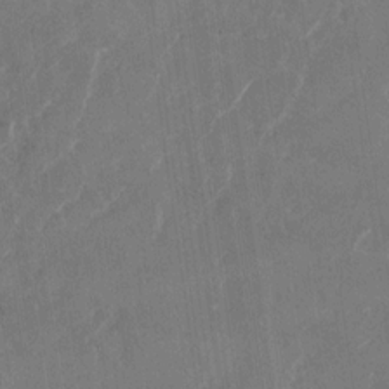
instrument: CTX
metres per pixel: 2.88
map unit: Nhu
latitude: -29.3510
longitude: -71.3481
